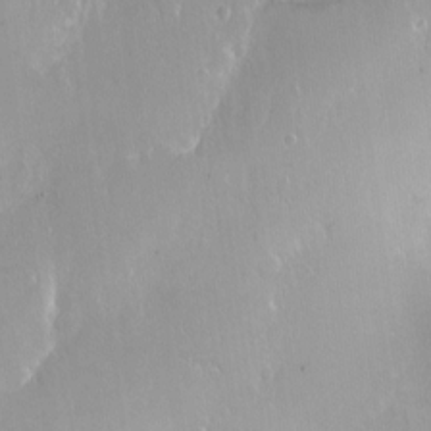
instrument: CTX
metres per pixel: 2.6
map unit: Ht
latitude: -14.1417
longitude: -41.5182
